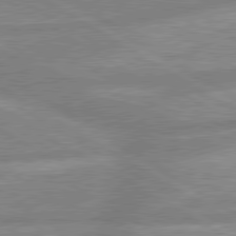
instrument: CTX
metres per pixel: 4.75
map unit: lApd
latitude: 80.1011
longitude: -165.6505
